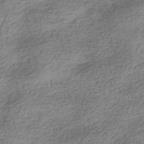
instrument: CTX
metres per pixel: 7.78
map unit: HNhu
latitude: -41.4832
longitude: 100.2550
